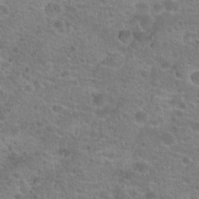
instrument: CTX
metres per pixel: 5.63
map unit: Hto
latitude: 20.4979
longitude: -42.9703
